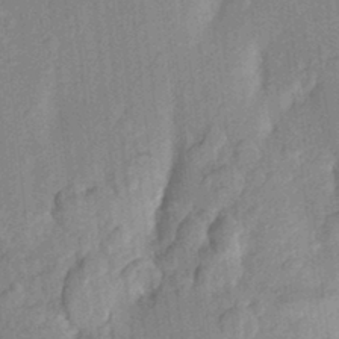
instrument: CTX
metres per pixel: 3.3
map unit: Aa
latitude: 22.9703
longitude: -150.5545
